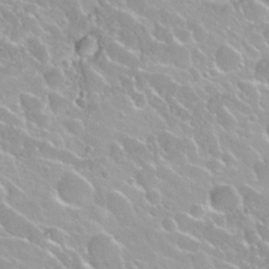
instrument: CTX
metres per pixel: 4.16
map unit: Nhu
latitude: 27.7261
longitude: -51.1214
